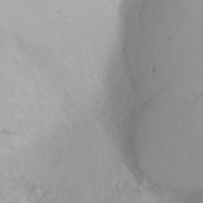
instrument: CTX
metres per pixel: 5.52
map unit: Nhu
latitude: -5.7477
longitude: -69.3103
